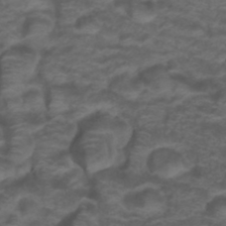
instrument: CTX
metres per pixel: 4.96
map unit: ANa
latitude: 39.5371
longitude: 23.5588
